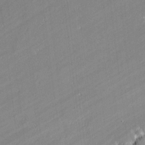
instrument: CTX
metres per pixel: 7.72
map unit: lAvf
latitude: 0.1011
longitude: -107.8961
